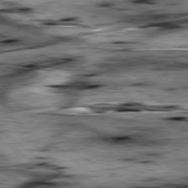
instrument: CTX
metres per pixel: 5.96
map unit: lApd
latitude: 79.6694
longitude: -48.4790
